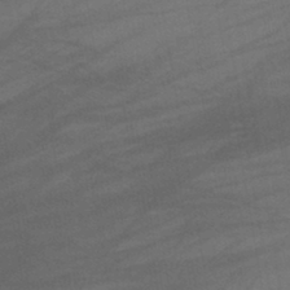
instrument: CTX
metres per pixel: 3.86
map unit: lHb
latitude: -42.4062
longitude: 68.0850
